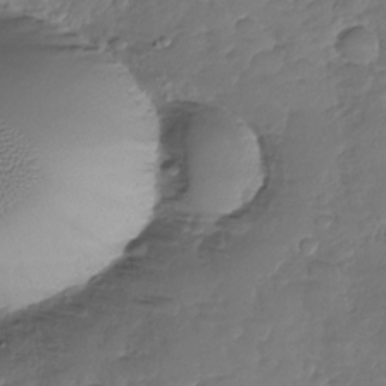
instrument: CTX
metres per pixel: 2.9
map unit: Nhu
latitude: -30.5762
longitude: -61.4237
